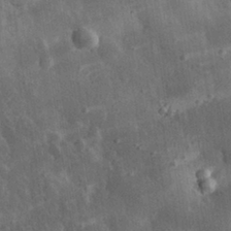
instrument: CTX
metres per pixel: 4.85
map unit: eHh
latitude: 30.9892
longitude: -79.6883
